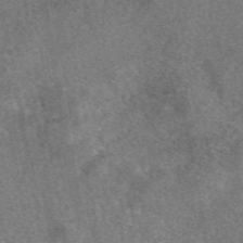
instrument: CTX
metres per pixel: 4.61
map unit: eAb
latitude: 48.0822
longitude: 109.8800
